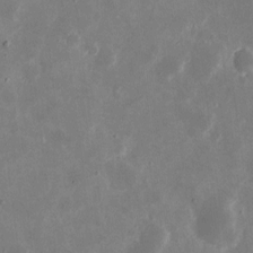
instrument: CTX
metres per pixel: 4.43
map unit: eHh
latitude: 9.1781
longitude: -69.1025
